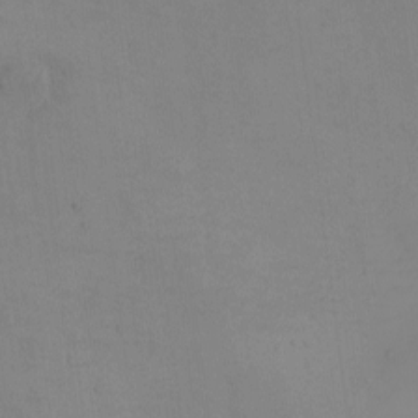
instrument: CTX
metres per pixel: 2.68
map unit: eHh
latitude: -5.8044
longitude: -80.2900
